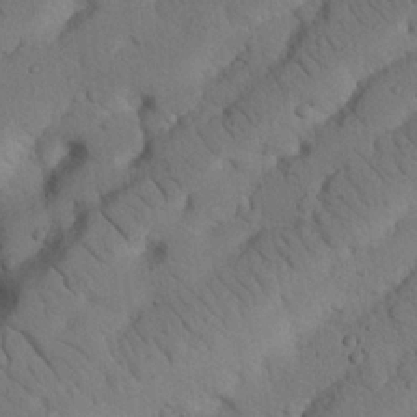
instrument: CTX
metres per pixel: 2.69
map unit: Nhu
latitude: 22.1956
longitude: -74.9892
